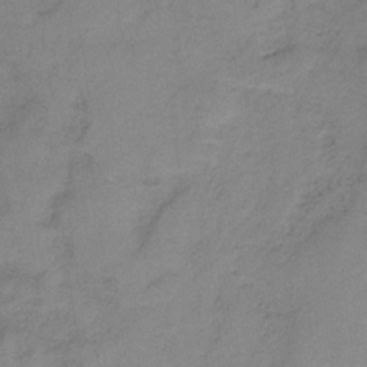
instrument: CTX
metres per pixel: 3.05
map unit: HNb
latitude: -33.7100
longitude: 58.3684
